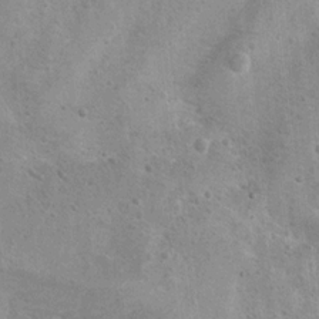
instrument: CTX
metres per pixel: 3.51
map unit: Hto
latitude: 11.3482
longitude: -36.3278
